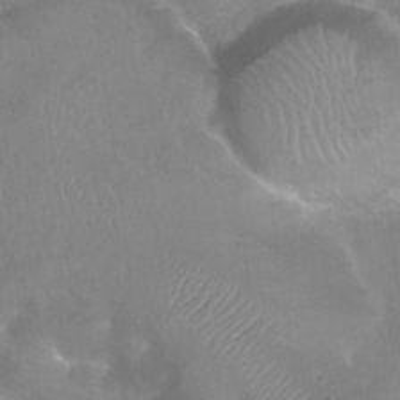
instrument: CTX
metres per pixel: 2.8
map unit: Nhu
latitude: 25.3292
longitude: -53.2537
